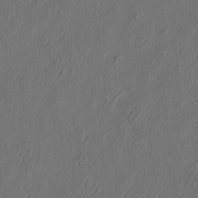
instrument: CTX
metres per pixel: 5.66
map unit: eHh
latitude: 5.2348
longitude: -77.3859
